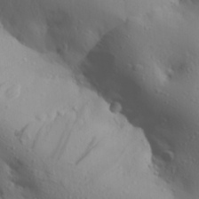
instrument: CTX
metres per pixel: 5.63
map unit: Aa
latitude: 27.8772
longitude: -133.1592
